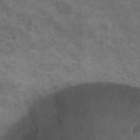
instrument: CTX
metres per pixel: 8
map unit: Nhu
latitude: 18.9324
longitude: -30.2523
